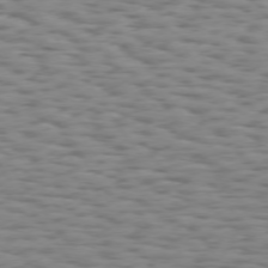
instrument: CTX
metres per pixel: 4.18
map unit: Hpe
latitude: 73.7828
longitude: -132.9136
